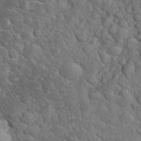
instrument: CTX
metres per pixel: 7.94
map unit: eHh
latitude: 33.9717
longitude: -66.3467
